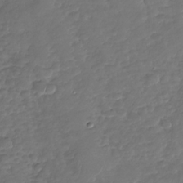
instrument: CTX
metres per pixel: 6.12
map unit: Nhu
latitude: -30.6896
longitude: -61.1970
